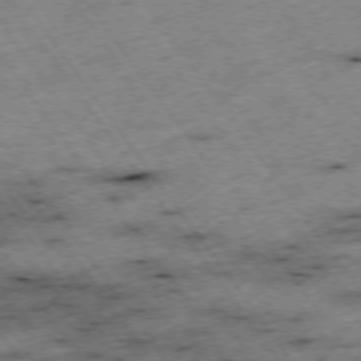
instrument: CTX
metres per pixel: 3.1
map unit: Hpe
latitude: -74.7841
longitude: 2.1227
